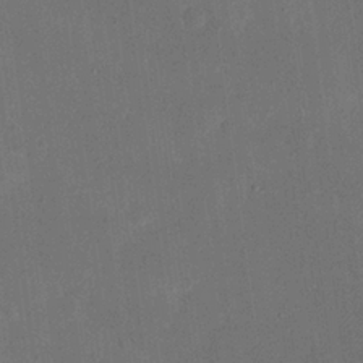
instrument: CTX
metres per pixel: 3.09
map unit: eHh
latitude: 18.9891
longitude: -69.0081
